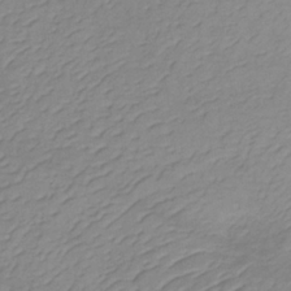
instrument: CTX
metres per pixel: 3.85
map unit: lHb
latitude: -34.5763
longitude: 72.2550
